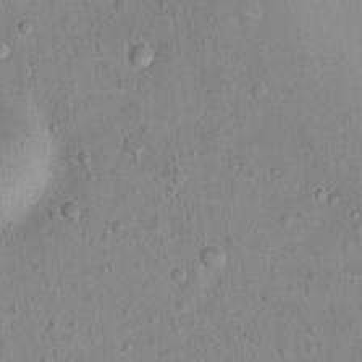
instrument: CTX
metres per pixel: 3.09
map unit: Nhu
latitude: 13.4616
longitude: -36.9703
